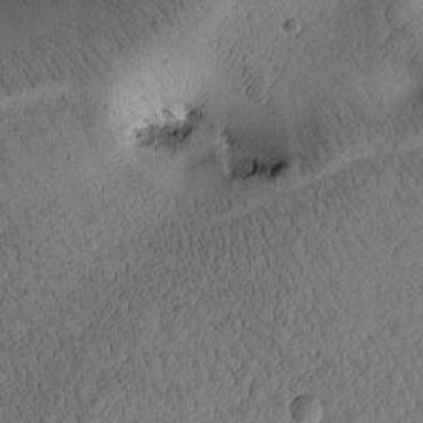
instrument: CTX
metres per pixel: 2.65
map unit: Htu
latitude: -1.6722
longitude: 170.1795
